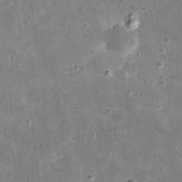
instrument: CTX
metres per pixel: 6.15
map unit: eHh
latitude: 21.5182
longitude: -66.7246
